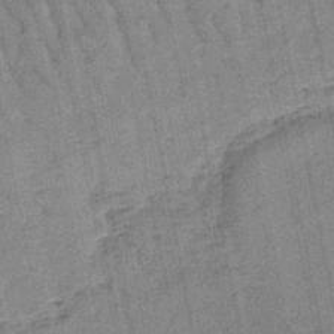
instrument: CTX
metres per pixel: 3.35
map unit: lHb
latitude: -47.6910
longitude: 78.0661
